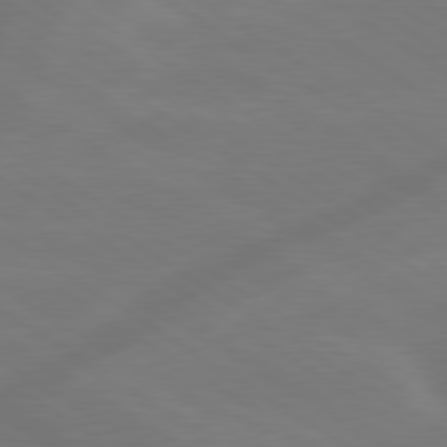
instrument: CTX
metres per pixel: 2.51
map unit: lApd
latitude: 79.7261
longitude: -142.9703
